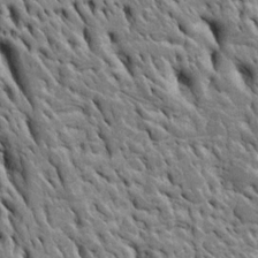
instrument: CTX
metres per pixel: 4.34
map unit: Htu
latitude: -3.8044
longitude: 150.8596
